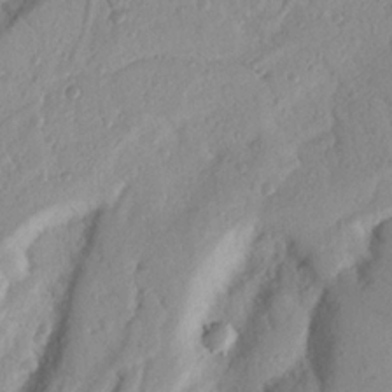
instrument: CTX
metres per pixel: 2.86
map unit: Nhu
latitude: 19.2726
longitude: -77.1970
